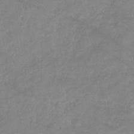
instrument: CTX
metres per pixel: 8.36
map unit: eHb
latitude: -36.1983
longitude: 74.7086
